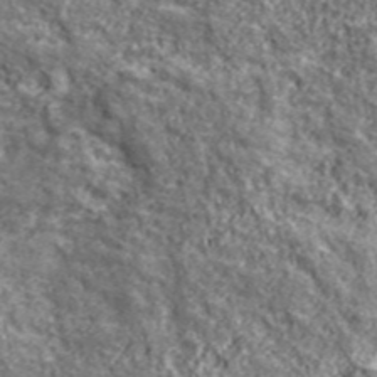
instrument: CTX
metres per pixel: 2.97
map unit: eHh
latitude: 43.7072
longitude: -89.1592
